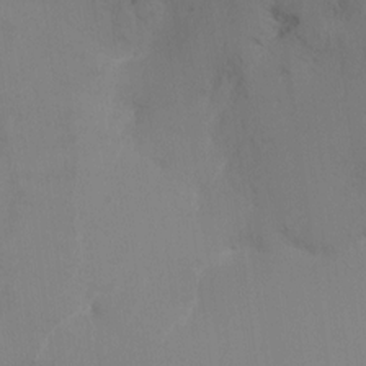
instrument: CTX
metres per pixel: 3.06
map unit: Nhu
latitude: -15.5777
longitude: -57.0269
